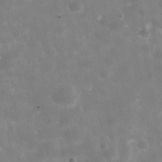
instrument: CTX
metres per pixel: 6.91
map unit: Hve
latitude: -30.6329
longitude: 93.8233
